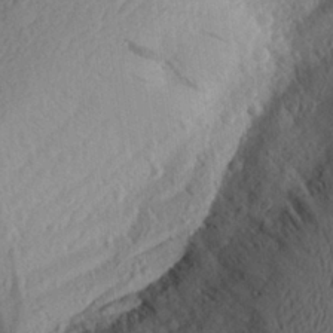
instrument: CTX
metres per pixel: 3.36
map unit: Aa
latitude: 26.1767
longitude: -146.0633
